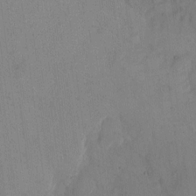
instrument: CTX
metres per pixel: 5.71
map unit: eHh
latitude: 13.0081
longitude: -62.1956
